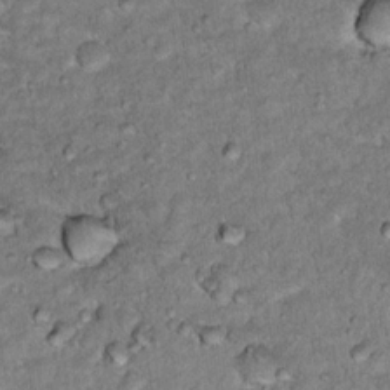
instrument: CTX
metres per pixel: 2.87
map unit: Hto
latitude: 16.3089
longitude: -35.7638
